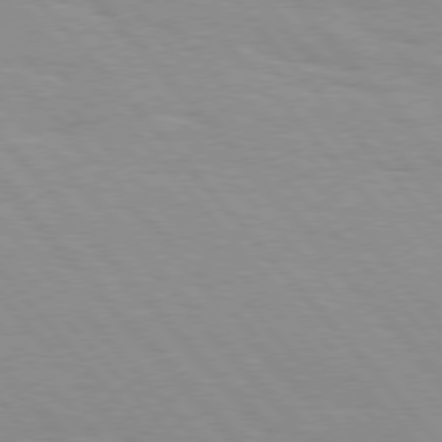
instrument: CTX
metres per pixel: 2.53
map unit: Hpe
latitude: 76.2711
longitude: -153.7639
